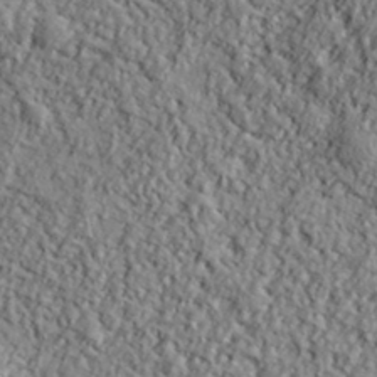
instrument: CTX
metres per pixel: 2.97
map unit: eHh
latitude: 37.7450
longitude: -81.7261
